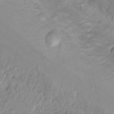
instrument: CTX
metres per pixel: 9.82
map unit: Nhu
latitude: 14.0822
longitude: -29.1781
